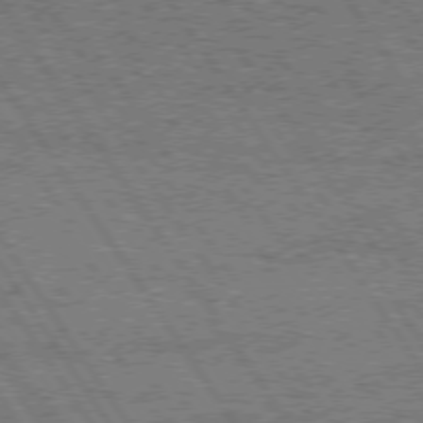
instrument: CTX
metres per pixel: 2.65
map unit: Hpe
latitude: 74.4034
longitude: -151.2915
